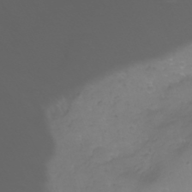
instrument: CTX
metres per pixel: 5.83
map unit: Nhu
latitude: -11.4266
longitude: -64.6868
